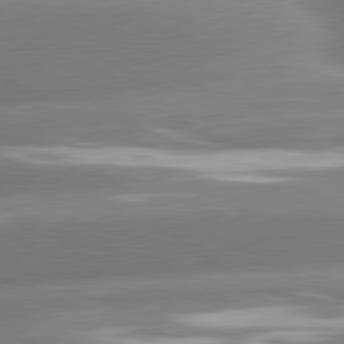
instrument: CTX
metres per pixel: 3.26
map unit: lApd
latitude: 81.3293
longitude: -159.5560
